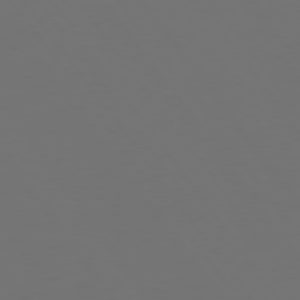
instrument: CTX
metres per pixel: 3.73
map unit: Hpe
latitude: 75.0270
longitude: -124.5545
